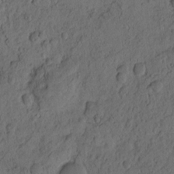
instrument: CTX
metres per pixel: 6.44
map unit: eHh
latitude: -1.8423
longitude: 16.9542
